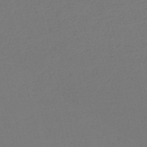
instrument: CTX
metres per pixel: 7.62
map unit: HNb
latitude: -54.4062
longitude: -38.9514
